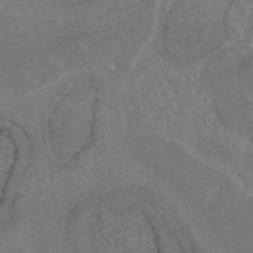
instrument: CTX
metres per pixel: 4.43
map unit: eAb
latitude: 46.3090
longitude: 115.4643
